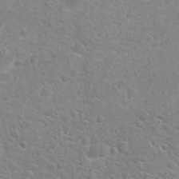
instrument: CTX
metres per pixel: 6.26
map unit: Hto
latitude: 24.3278
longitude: -48.4790
